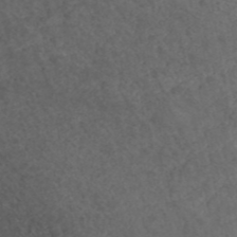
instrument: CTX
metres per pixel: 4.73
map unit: ANa
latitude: 42.8002
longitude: 28.3495
